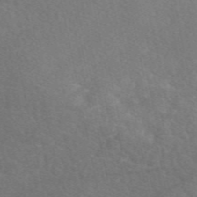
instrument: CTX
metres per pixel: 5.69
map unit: eAb
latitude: 49.3104
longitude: 118.1984
